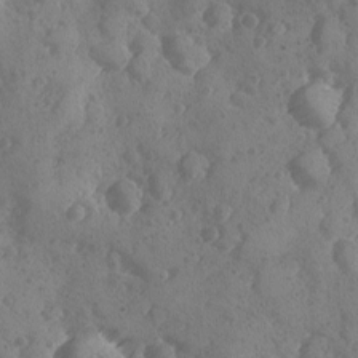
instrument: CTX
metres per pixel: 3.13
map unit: Ave
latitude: -8.8030
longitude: -118.1011
